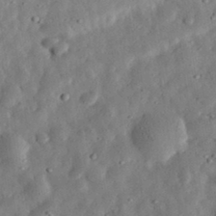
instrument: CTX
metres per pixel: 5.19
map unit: eHh
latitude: 32.7246
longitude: -75.1781
